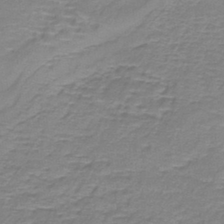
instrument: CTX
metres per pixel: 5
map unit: lHb
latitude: -41.8611
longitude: 58.4628
